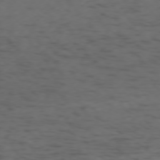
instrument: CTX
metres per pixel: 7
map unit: Ap
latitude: -76.1795
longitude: -65.9906
